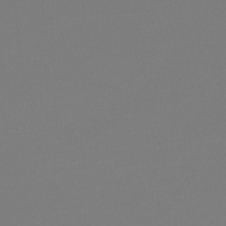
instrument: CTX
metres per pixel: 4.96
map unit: lHb
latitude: -45.2565
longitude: 59.5210
